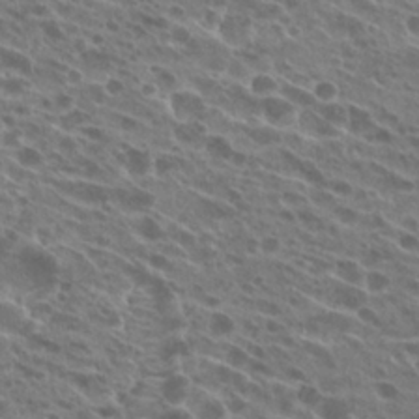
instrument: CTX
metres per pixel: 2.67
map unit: Hto
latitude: 24.4978
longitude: -40.3278
